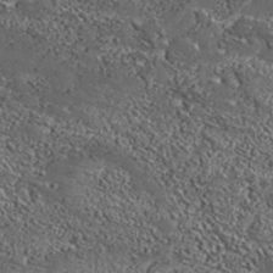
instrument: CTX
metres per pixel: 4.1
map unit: Aa
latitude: 33.2159
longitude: -134.7624
